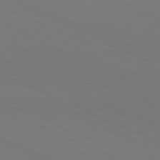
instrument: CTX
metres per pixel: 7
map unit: Hpe
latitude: -81.7100
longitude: 20.1605
